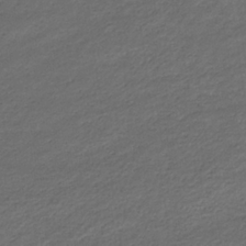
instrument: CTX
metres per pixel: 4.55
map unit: eHb
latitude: -33.2754
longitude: 68.7085
